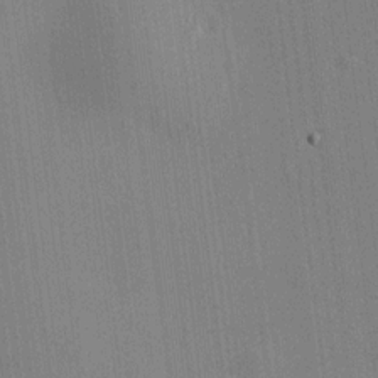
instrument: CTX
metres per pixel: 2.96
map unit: HNhu
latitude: 9.0648
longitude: 15.9556
